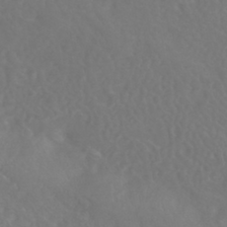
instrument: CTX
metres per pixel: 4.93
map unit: HNhu
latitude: -42.7463
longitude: 93.9745
